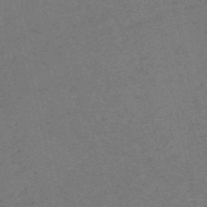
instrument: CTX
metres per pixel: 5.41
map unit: HNb
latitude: -54.7841
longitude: -41.6127
